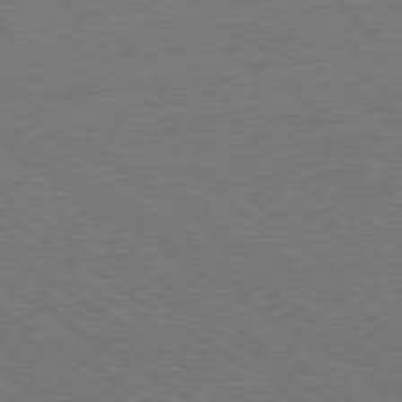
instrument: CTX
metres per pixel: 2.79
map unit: Ap
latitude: -79.5777
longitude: -65.8961
